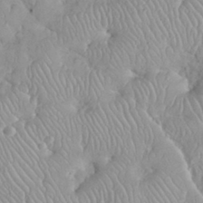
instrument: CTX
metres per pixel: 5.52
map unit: eHh
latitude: 35.1403
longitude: -63.0270
